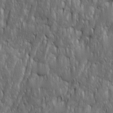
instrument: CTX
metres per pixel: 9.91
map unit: Ave
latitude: 15.9717
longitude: -134.4223
